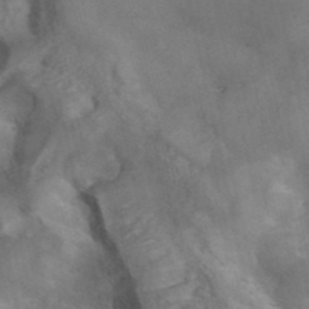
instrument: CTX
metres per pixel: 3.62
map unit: ANa
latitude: 41.7072
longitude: 15.0676
